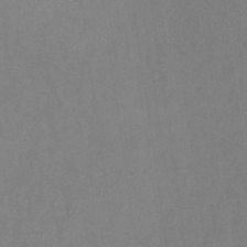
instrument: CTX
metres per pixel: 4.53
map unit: HNhu
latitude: -28.3684
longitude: 74.5574
